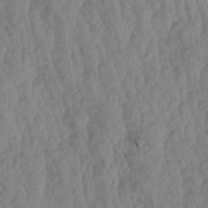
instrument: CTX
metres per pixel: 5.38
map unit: Aa
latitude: 19.1025
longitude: -146.6113
